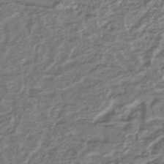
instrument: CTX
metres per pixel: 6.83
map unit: lHb
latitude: -41.6911
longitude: 76.0850
